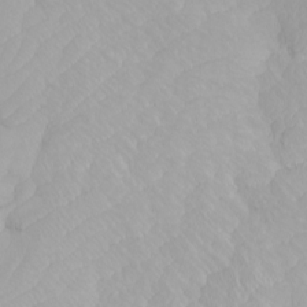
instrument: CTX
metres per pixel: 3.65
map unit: Htu
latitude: -4.3684
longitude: -72.3846
